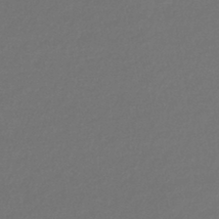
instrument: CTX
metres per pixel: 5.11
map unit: lHb
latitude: -42.9352
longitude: 72.7652
